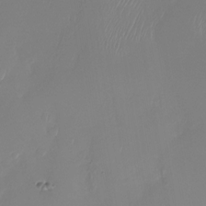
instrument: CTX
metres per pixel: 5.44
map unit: Nhu
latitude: -28.1984
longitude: -64.1389
